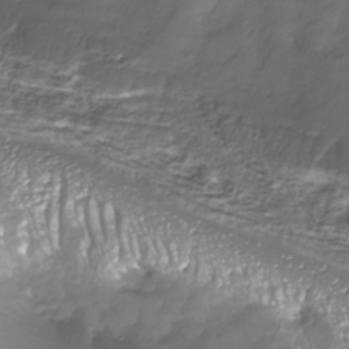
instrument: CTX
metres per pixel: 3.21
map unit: Nhu
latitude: -27.5588
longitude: -59.6127
